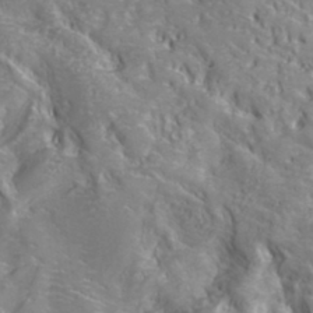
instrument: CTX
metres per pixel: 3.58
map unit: Hve
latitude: 32.6113
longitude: 148.6519
